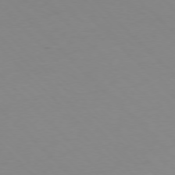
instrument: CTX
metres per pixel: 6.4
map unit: Hpe
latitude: -77.1242
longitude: -18.0822
